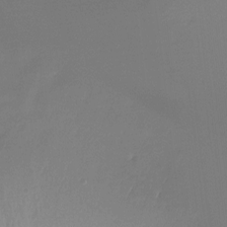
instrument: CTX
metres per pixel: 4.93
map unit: Ht
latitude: -13.5021
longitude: -44.8002
